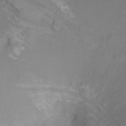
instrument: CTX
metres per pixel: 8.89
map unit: HNhu
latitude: -27.9367
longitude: 74.0850
